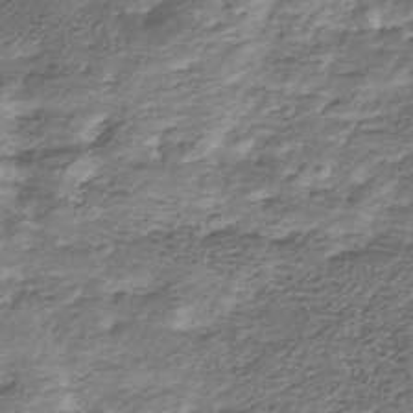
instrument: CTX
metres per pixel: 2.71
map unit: Nhu
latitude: -39.3699
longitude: -82.7624
